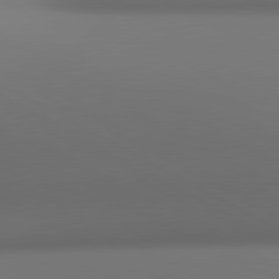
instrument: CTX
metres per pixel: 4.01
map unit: lApd
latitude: 81.0269
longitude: 136.8975
